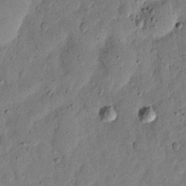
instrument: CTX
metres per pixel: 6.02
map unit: eHh
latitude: 5.8583
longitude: -71.3293
